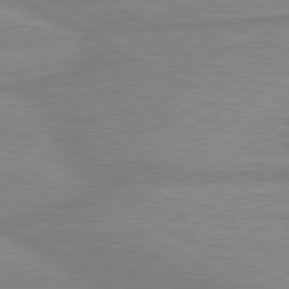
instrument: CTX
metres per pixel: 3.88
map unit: lApd
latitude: 80.4790
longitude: -168.6491
